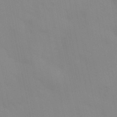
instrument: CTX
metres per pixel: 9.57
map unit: Aa
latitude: 32.4223
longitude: -145.8394
